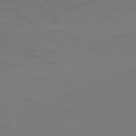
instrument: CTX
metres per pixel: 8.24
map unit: Ap
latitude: -78.4818
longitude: -67.8583
